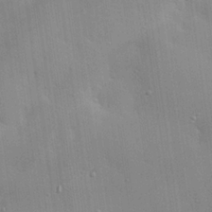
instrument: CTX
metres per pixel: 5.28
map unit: eHh
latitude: 24.8191
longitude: -90.5168
